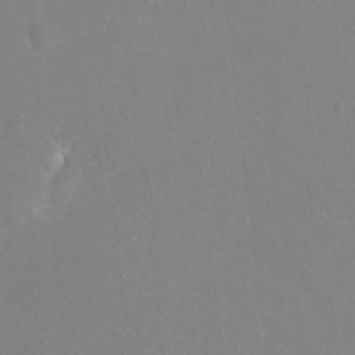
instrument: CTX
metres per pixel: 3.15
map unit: Hto
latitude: -13.8611
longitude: -41.8205
